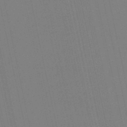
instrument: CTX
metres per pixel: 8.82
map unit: eHb
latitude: -50.5574
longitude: 77.0864
